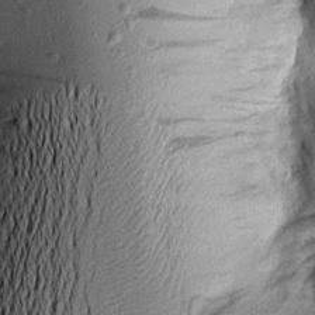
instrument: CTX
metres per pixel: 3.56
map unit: Aa
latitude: 13.9528
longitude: -144.6679
